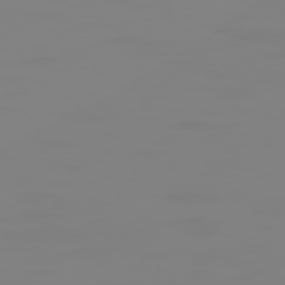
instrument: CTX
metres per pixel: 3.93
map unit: Hpe
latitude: 74.1200
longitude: -127.1592
